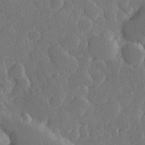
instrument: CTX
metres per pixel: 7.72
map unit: Hve
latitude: 25.8961
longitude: 150.1795
